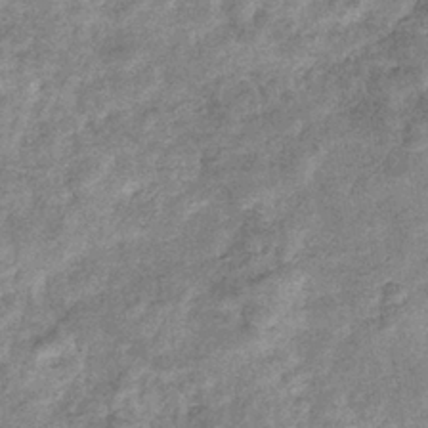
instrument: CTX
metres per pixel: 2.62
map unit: eHb
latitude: -37.5966
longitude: 79.2942
